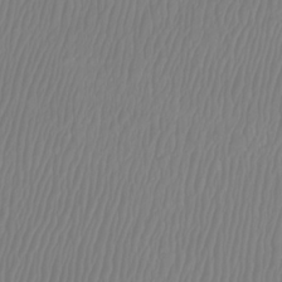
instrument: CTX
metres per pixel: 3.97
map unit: Htu
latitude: -8.5385
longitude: -74.6868
